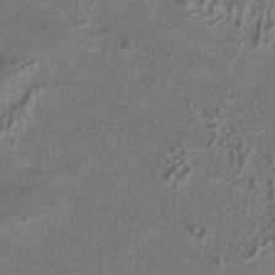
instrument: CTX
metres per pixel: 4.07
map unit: ANa
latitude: -37.5021
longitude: 95.0297
